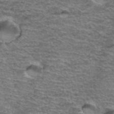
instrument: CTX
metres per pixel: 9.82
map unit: Hto
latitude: 37.0837
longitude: -43.5749
